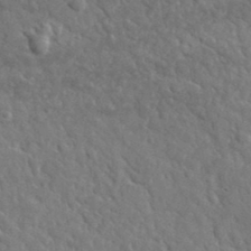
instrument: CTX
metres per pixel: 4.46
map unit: lHvf
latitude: 35.9906
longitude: -87.2537
